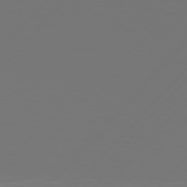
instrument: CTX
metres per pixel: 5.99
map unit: Hpe
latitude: 77.0647
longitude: -139.5560
